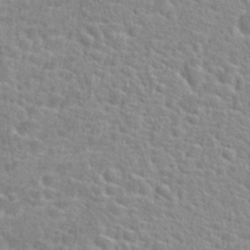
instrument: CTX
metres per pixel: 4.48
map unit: Hto
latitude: 24.8002
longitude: -48.0822
